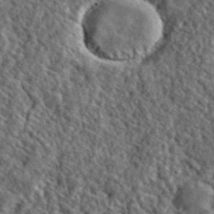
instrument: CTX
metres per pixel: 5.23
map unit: lHvf
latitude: 40.9513
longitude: -89.3671
